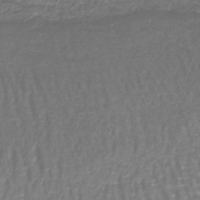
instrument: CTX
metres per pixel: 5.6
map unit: lHb
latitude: -42.2172
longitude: 59.1620
